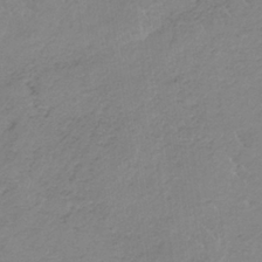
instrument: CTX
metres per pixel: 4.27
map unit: HNb
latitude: -35.1809
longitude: 56.2172
